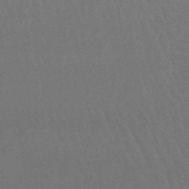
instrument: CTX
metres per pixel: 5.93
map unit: lHb
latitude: -46.7463
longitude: 77.7856
